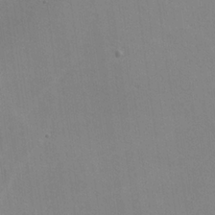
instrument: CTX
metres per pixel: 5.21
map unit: lHvf
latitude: -11.0109
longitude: -102.1578
